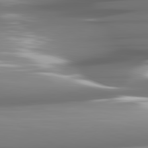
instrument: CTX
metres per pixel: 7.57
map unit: lApd
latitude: 81.9717
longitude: -148.3467
